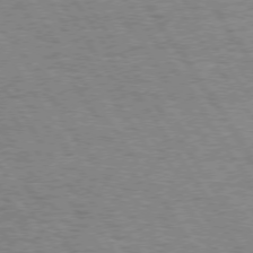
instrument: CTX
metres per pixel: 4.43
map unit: Hpe
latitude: 73.7261
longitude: -130.7247
